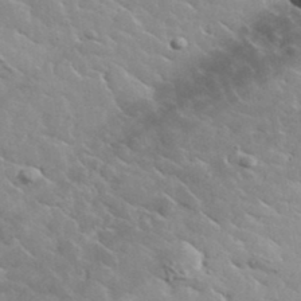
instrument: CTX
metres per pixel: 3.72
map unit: lHvf
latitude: 37.2537
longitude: -90.2711
